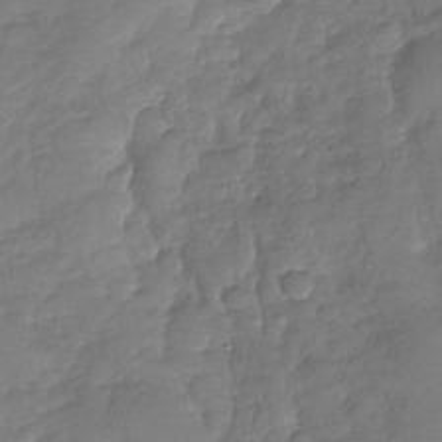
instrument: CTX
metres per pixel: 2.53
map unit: Nhu
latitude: -28.8597
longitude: -62.0255
